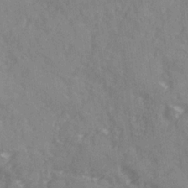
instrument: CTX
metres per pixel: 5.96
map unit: Ave
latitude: 20.2145
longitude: -131.0270
